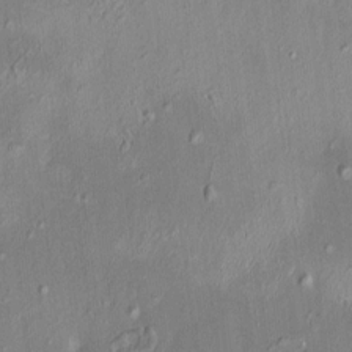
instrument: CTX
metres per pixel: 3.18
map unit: HNhu
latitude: 5.9906
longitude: 7.6910
